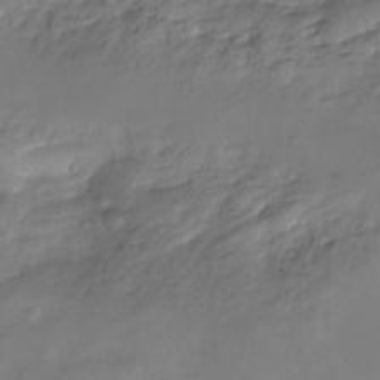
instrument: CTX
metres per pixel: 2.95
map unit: Nhu
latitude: -22.4629
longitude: -56.5545
